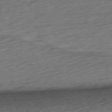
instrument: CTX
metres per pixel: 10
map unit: Ap
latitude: -77.1998
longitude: -79.6127
